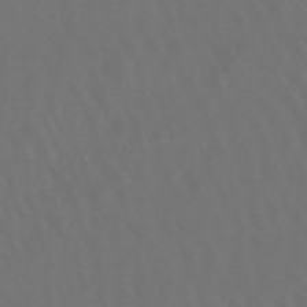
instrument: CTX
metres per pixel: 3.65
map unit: lHb
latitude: -47.9745
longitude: 72.7652
